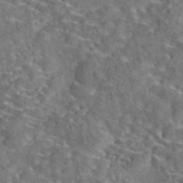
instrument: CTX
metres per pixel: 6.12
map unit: eAb
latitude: 43.0836
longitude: 110.8597
